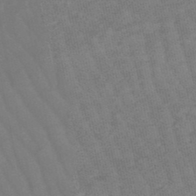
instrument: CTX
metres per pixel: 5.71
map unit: lHb
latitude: -49.2376
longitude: 82.8786
